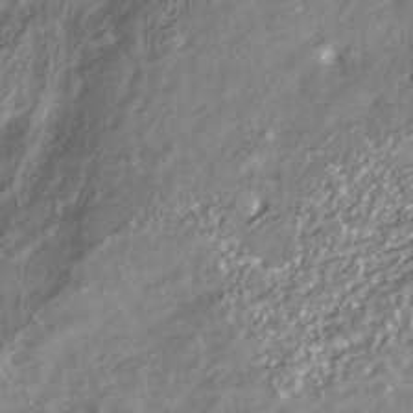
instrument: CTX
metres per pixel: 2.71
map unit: ANa
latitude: -38.2929
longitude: 97.6155
